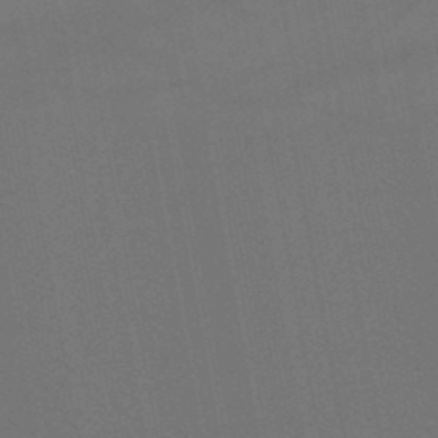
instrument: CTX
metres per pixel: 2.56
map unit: lHb
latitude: -47.3887
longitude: 73.5021
